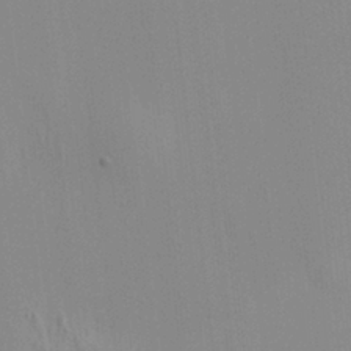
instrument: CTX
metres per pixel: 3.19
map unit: HNhu
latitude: 7.5182
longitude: 13.4455
